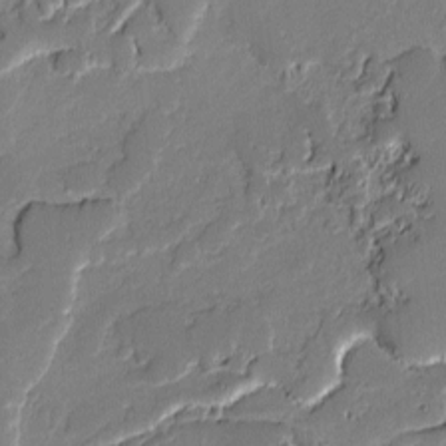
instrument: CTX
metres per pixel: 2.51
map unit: lAvf
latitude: -1.1620
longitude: -108.5167
